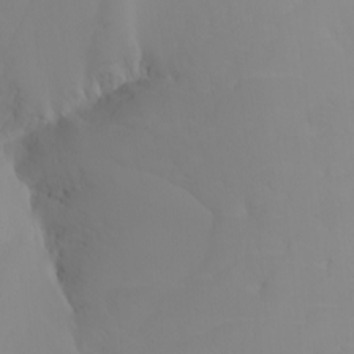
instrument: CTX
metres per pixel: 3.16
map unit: Nhu
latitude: -5.1809
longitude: -92.9702
